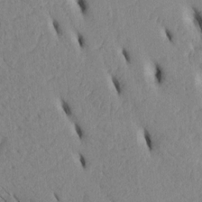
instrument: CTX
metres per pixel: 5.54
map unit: Htu
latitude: 3.2537
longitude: 152.5762
